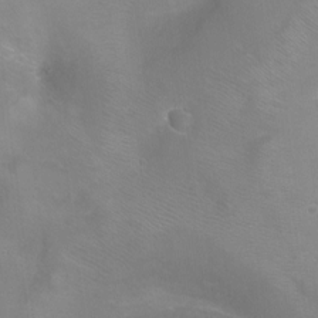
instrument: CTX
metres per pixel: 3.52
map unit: Ht
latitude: -5.3320
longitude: -28.3089
